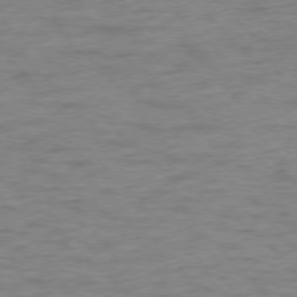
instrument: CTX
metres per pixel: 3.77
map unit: Ap
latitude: -77.2754
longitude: -89.3671
